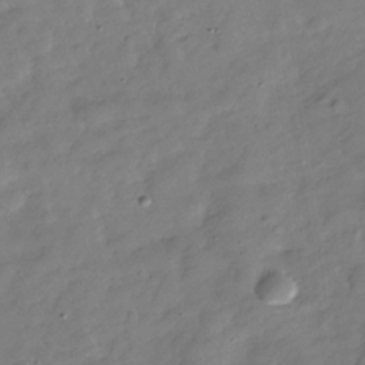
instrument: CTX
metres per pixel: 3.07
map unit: Hve
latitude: -31.2565
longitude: 92.7652
